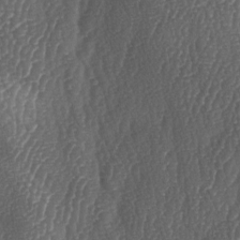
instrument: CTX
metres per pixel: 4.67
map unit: lAa
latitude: -6.6518
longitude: -129.2915
